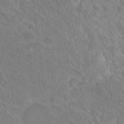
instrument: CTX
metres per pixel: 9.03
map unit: Hto
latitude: 18.9513
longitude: -40.0444
